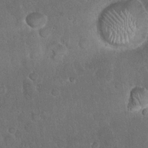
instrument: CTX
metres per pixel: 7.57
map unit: eHh
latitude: 22.1578
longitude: -58.4979
